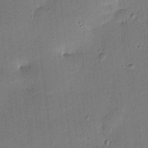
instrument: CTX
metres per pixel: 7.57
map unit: HNhu
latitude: 6.2711
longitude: 15.4077
